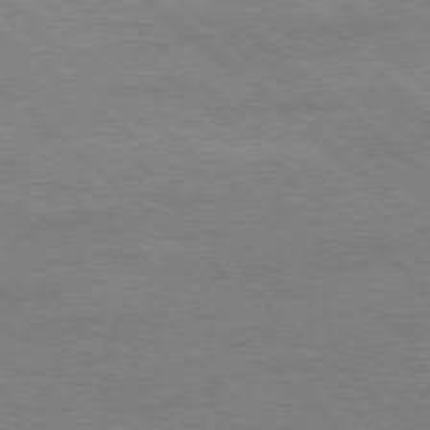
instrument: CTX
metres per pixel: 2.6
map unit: Ap
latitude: -78.4440
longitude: -55.7827
